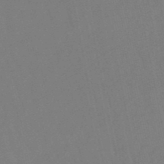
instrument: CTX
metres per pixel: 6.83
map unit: lHb
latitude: -49.1620
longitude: 71.4455
